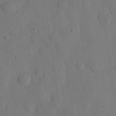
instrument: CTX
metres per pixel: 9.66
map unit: eHh
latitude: 26.6491
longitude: -76.7624
